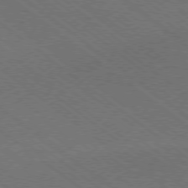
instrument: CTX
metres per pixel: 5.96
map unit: Ap
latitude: -79.1998
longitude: -64.7624
